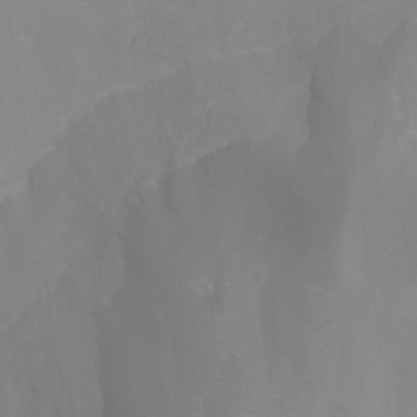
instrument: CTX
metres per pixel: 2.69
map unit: Ht
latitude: -1.1054
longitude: -20.6680
